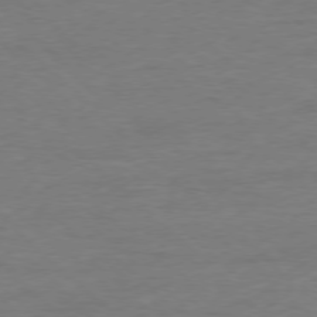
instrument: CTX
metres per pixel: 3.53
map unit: Ap
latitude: -77.6533
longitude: -88.1011
